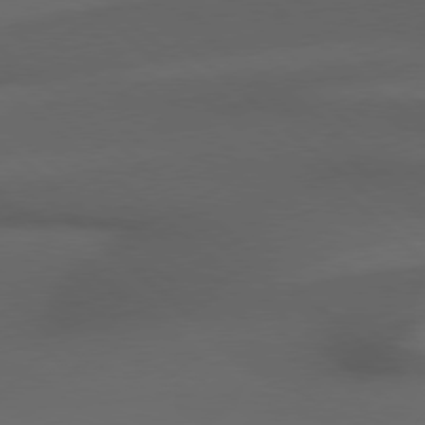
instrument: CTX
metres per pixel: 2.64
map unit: Hpe
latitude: 77.7260
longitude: -126.5924
